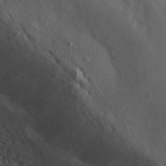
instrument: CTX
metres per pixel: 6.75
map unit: ANa
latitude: 45.9717
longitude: 23.0487
